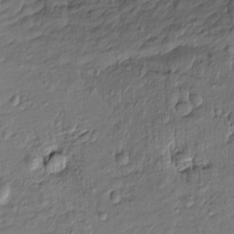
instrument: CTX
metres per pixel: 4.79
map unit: Htu
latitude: -8.6518
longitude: 177.2943
